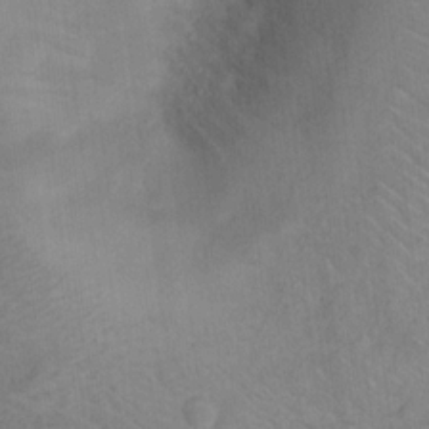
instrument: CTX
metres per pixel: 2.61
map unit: Ht
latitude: 13.4049
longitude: -41.1970
